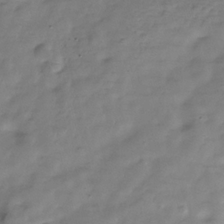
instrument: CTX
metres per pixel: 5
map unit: Hve
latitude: -30.8786
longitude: 91.4266
